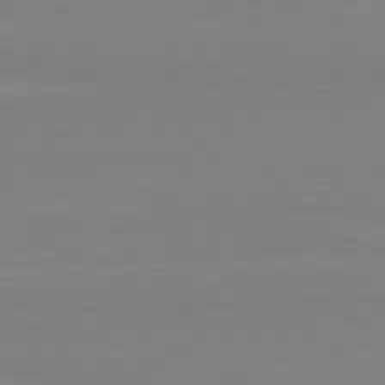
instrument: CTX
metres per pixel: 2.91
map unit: lApd
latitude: 81.6316
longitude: 167.0297
